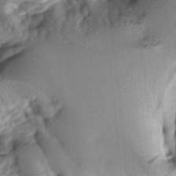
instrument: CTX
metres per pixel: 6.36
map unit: lAa
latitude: -5.9745
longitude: -126.4412
